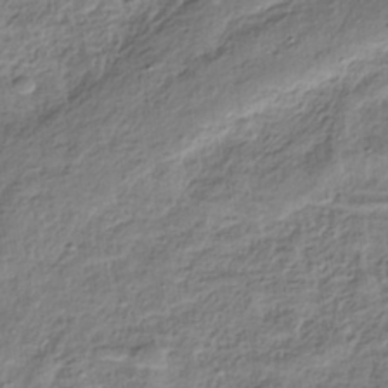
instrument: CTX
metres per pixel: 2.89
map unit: HNhu
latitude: -39.2376
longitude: 107.3132
